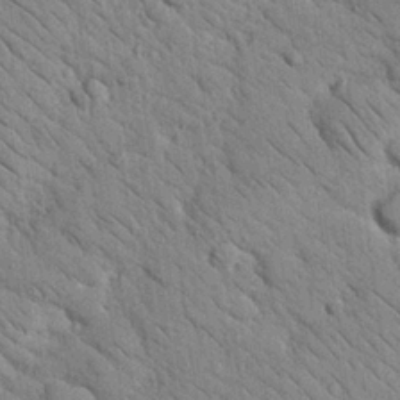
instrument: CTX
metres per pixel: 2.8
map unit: Nhu
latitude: 23.9528
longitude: -74.3278
